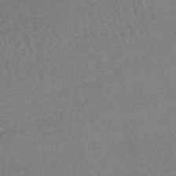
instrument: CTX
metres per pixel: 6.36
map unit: lHb
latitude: -43.1998
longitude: 73.4265
